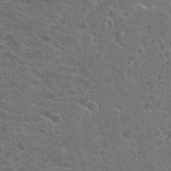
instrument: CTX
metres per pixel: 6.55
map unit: Hto
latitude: 23.6505
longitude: -46.8569
